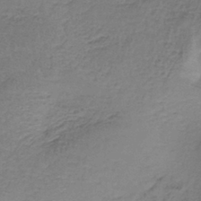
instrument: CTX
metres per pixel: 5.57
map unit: lHb
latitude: -37.3320
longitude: 61.2943
